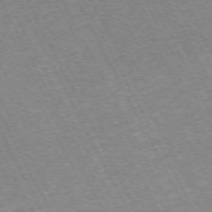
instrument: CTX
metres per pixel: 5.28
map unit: Hpe
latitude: -71.7478
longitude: 9.5021
